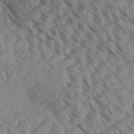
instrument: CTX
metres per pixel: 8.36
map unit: Aa
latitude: 32.7057
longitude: -139.1970
